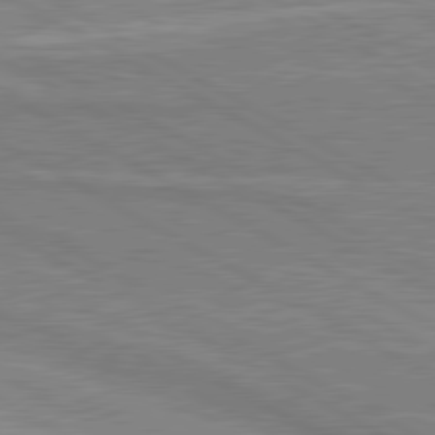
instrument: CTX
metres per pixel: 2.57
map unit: lApd
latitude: 80.5735
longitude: 142.3495
